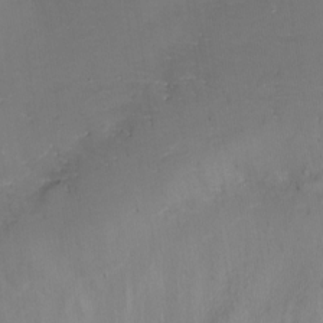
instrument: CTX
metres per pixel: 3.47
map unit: Nhu
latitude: -8.4251
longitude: -50.5167
